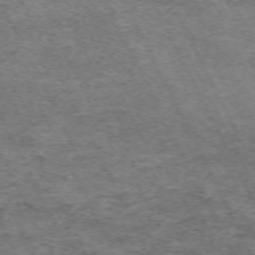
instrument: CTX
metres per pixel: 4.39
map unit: Hpe
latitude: -70.7652
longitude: 11.7856
